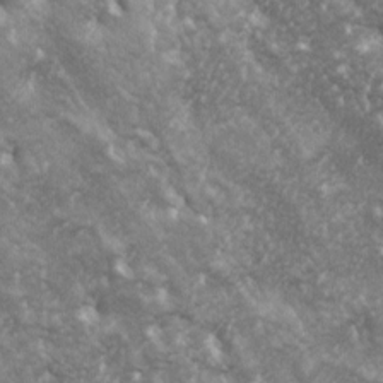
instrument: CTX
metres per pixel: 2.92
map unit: lAa
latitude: -5.8800
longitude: -125.4238
